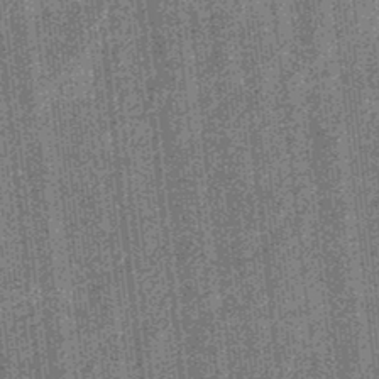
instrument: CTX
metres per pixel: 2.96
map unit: eHb
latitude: -32.0094
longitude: 73.8422
